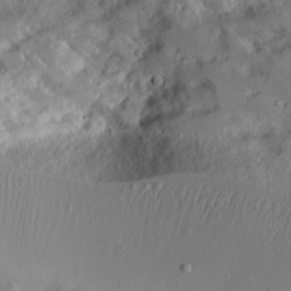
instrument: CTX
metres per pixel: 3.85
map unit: Aa
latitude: 10.6680
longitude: -126.4034
